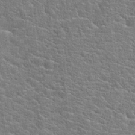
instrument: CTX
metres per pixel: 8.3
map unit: Hto
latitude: 20.1578
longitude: -44.1955
